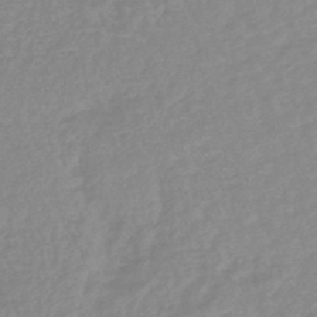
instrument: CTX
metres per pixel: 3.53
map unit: eHb
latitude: -45.6911
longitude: 84.4440
